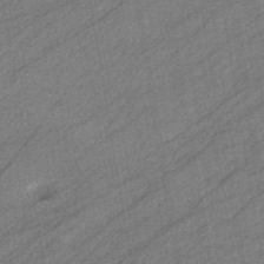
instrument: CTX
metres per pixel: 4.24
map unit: eHb
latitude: -40.1983
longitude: 81.9556
